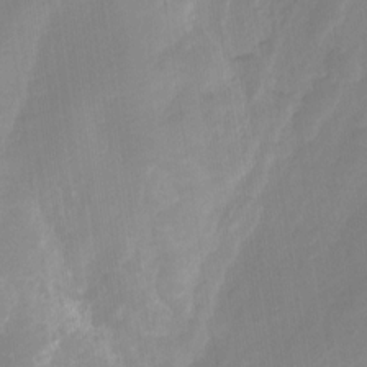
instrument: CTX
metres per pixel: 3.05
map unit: Hto
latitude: -8.7463
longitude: -46.8380
